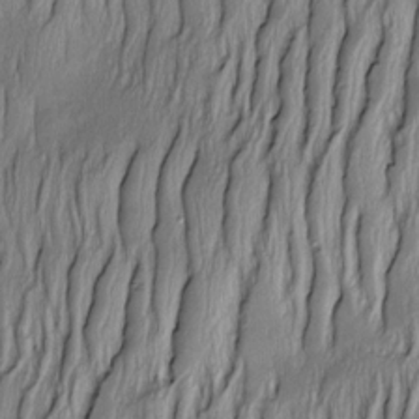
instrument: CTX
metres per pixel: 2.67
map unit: Nve
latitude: -22.8030
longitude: -137.8395
